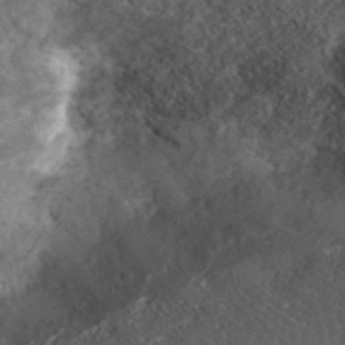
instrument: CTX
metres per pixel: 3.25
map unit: ANa
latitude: 37.2348
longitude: 19.3888
